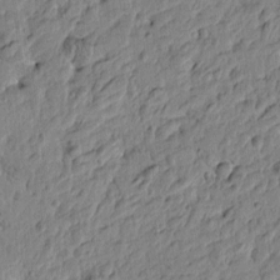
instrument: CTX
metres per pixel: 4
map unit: Htu
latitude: -3.4076
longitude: 179.0297
